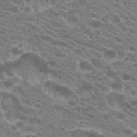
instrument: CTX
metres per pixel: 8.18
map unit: Hto
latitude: 23.2348
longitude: -36.0255
